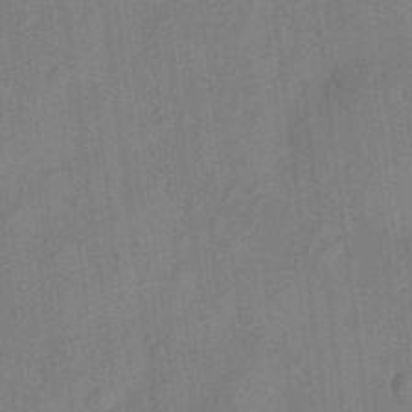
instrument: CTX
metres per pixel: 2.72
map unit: eHh
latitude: 5.5938
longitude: -74.1200
